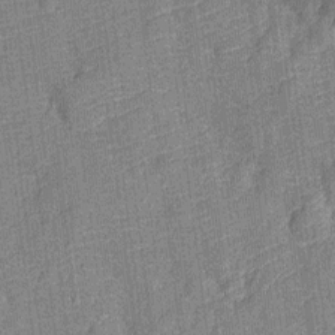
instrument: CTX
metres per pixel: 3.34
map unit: Ht
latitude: -12.1039
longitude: -23.6127
